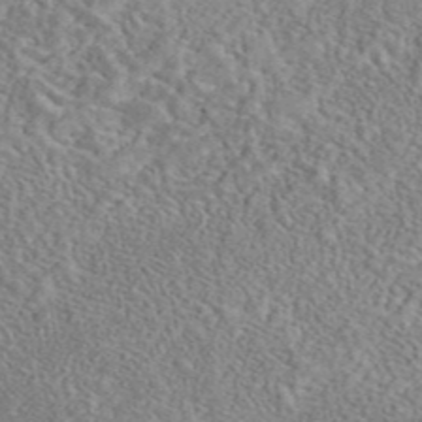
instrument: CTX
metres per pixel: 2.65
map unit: eAb
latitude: 42.4034
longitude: 110.5573
